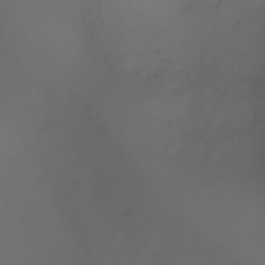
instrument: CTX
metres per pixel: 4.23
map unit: Aa
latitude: -7.7100
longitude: -71.8583
